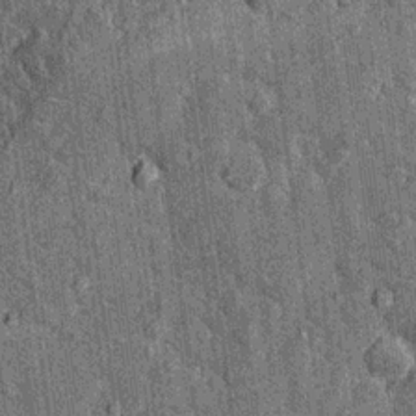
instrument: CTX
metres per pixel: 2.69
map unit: Nhu
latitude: 15.9717
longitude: -32.3656
